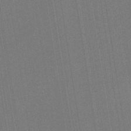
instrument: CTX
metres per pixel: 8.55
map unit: HNb
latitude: -35.4832
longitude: 55.1431
